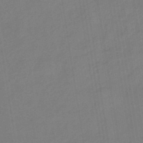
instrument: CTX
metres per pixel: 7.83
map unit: eHb
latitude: -44.9920
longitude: 87.5399
